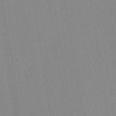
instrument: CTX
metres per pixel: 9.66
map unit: lHb
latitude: -40.1417
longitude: 67.8233
